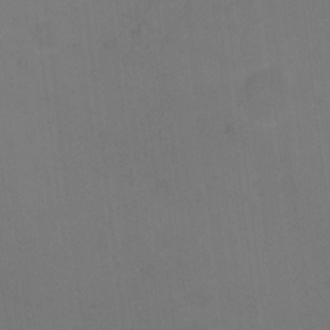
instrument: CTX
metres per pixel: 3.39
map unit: Hto
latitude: 0.3656
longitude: -33.5182
